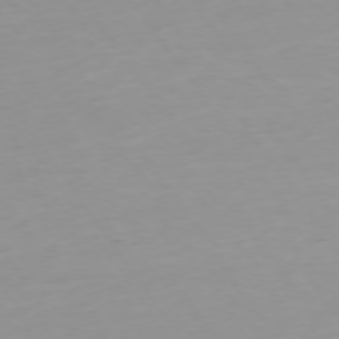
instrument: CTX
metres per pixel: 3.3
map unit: Ap
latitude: -74.4062
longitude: -80.0255
